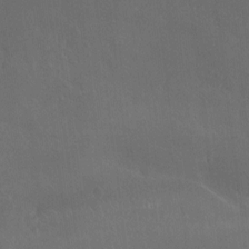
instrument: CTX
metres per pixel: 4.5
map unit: Ht
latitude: -8.6518
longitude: -38.5924
